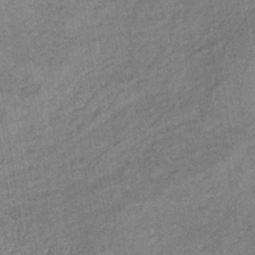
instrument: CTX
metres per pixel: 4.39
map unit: lHb
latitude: -35.5399
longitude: 68.5762
